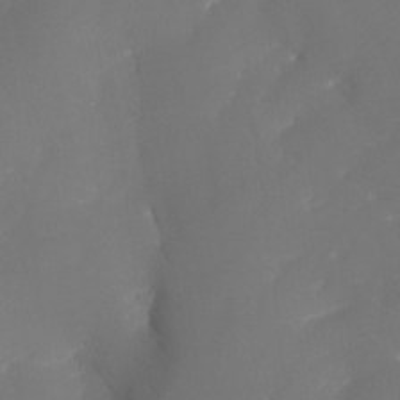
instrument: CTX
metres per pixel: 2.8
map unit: Nhu
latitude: -16.2551
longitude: -57.1592
